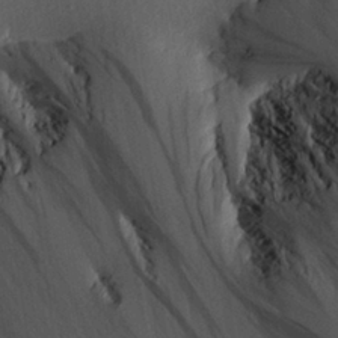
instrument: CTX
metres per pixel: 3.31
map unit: Aa
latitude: 27.1970
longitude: -137.5560
